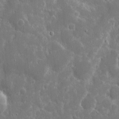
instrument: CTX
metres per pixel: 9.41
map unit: eHh
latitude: 8.2145
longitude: -70.0255
